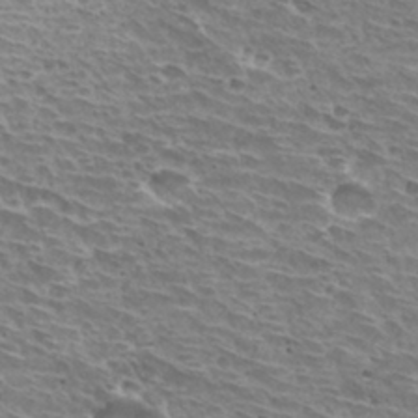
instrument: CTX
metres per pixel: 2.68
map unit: Hto
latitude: 30.8191
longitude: -41.9906
